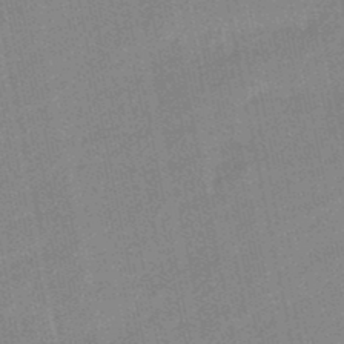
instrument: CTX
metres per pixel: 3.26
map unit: lHb
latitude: -48.5196
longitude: 80.5007
